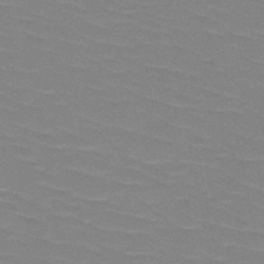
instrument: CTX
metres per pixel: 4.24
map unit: HNb
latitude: -48.3307
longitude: -48.7435
